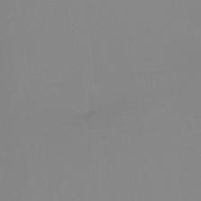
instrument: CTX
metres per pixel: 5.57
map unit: Hto
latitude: -8.3873
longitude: -49.8583
